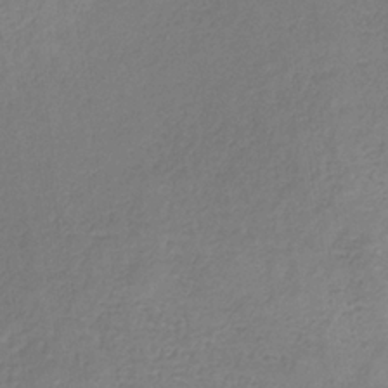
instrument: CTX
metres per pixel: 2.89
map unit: HNb
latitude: -33.7289
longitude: 55.2565
